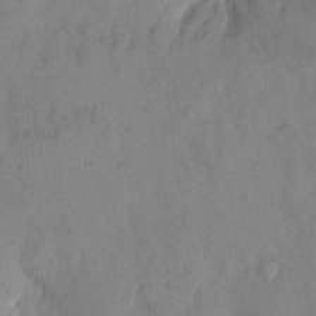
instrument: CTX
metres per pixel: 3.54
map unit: eHh
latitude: 11.8017
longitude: -61.2159
